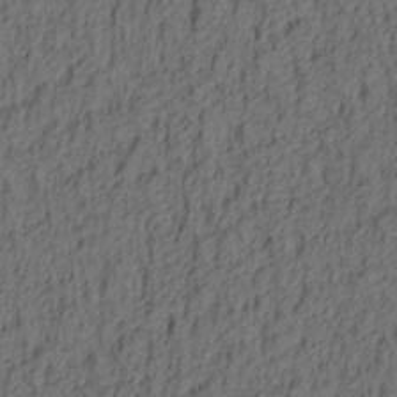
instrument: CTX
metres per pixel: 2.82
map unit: lAa
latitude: 4.4979
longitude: -114.5923
